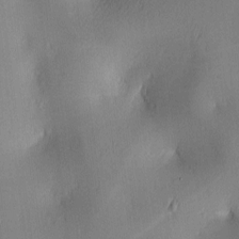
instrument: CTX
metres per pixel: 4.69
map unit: lAa
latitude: 2.9702
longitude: -117.4615
